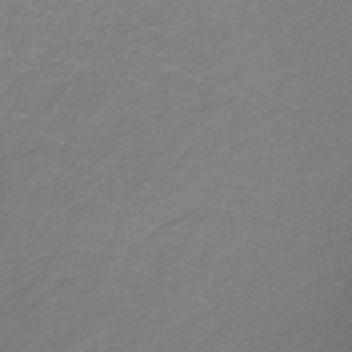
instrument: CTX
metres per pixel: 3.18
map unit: lHb
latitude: -38.2173
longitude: 72.2928
